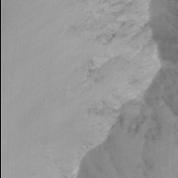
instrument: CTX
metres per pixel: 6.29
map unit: Nhu
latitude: -13.3321
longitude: -65.9906
